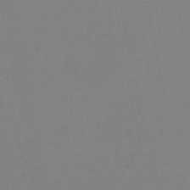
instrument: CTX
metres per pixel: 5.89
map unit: lHb
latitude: -46.9164
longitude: 57.4454
